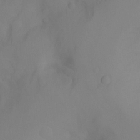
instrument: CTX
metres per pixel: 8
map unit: Ht
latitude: -5.5588
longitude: -27.2159
